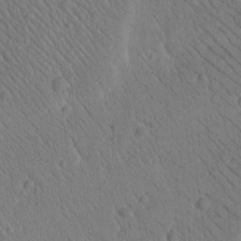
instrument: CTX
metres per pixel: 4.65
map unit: Htu
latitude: -0.9731
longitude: 172.5385
